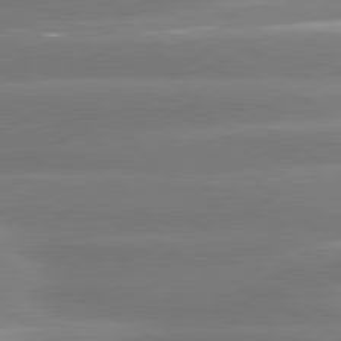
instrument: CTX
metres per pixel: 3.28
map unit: lApd
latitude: 80.9703
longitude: -135.9528
